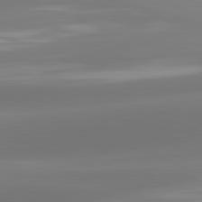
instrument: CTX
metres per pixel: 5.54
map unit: lApd
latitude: 81.6505
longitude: -162.2901
